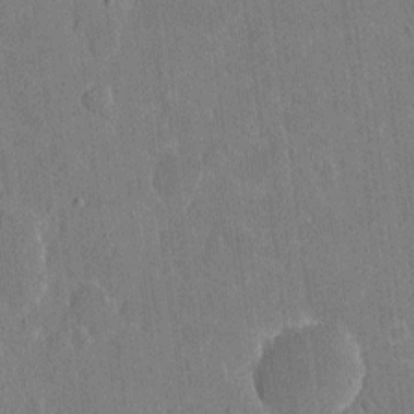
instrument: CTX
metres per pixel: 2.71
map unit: eHh
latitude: 4.8758
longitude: -67.0458
